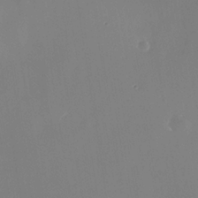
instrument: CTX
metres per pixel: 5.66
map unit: Nhe
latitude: -35.1431
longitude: -118.4034
